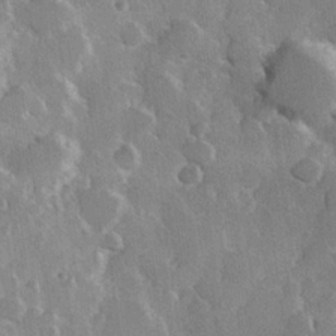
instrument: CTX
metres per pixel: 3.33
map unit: Hve
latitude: 23.2726
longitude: 147.4643
